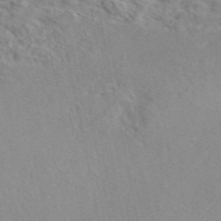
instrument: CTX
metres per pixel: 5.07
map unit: eAb
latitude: 45.8772
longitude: 110.5195
